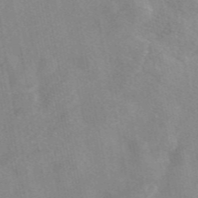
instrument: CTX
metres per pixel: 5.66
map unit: eAb
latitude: 47.2726
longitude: 122.8786
